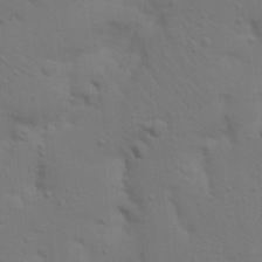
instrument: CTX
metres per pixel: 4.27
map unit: Nhu
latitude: 22.6490
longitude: -73.4427
